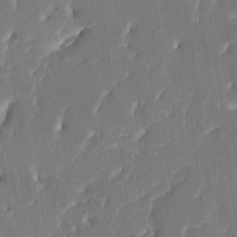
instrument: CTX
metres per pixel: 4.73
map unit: HNhu
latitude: 5.7261
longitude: -6.4601
